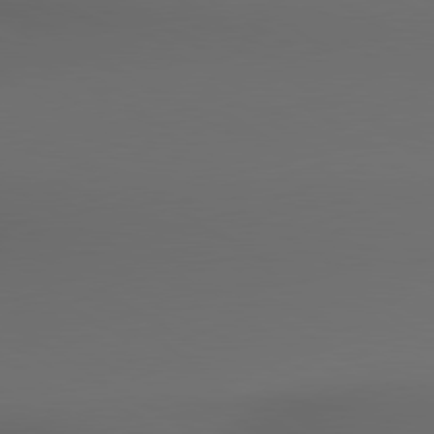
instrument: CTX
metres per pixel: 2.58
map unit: lApd
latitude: 80.5168
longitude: 155.3510
